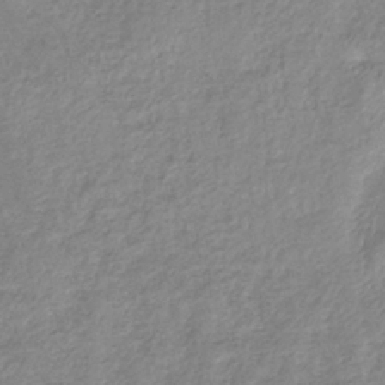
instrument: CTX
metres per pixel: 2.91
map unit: eHb
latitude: -36.7652
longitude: 75.0298
